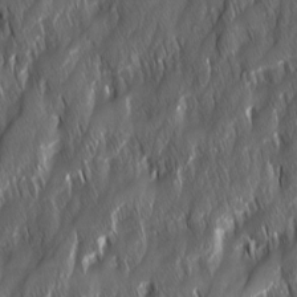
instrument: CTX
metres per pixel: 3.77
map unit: Ave
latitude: 15.5560
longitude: -135.1781
